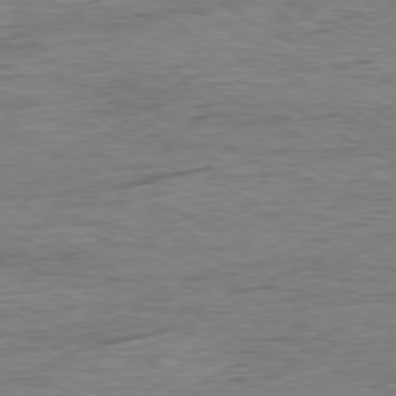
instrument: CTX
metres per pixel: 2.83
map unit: Ap
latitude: -79.4832
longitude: -83.7638
